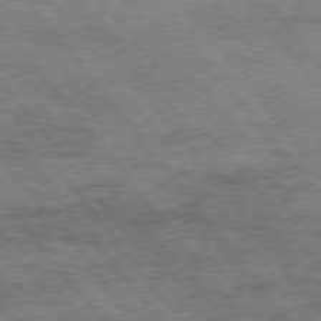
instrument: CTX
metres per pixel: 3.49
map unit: Hpe
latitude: 75.0458
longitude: -150.1389
